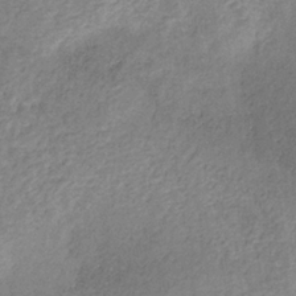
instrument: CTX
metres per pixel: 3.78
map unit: HNb
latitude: -32.2740
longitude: 59.0675
